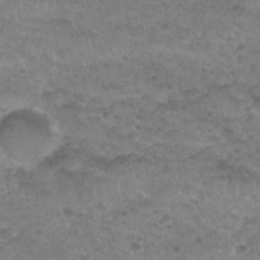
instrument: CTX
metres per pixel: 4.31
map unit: Nhu
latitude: 27.3482
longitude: -53.4616
